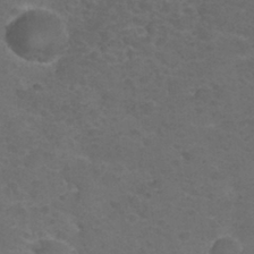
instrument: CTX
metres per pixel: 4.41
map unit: Nhu
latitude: 29.4993
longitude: -50.9702
